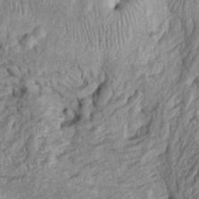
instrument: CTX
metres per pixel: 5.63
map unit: Htu
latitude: -5.5399
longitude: 154.8219
